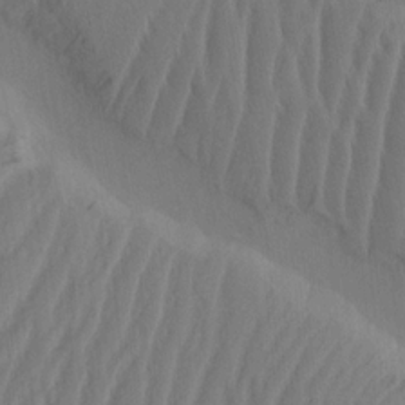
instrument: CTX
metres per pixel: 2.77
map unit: HNhu
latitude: -2.1038
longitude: 14.0850
